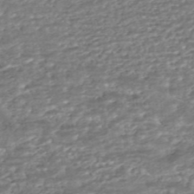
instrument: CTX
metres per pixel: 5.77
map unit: HNhu
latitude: -45.4832
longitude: 105.6344
